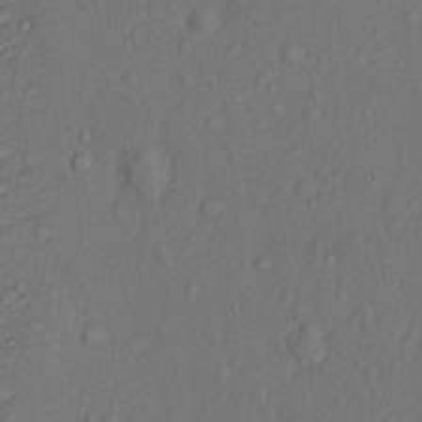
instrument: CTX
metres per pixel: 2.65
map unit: Hto
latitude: 13.6505
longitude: -29.5371
